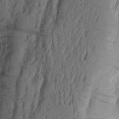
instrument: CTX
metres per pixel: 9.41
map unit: Nhu
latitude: -5.0675
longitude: -152.5357
